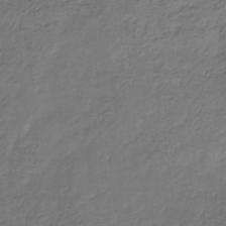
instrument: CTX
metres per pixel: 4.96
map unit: eHb
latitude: -30.2550
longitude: 71.2754
